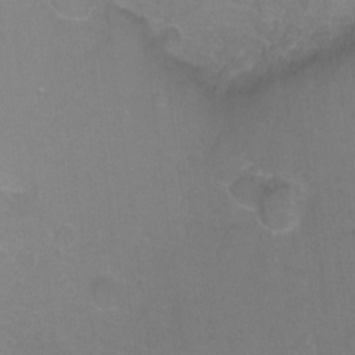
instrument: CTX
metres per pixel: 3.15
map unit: Ht
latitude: -9.4832
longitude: -36.6113
